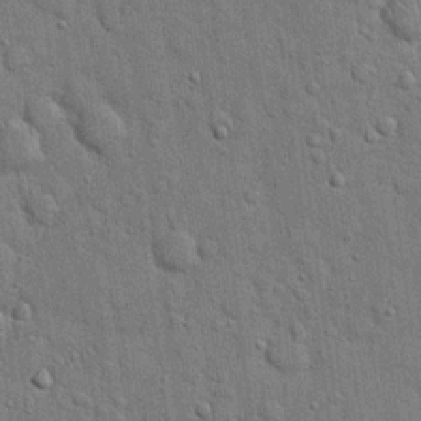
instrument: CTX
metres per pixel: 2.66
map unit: eHh
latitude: 19.9528
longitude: -61.6883
